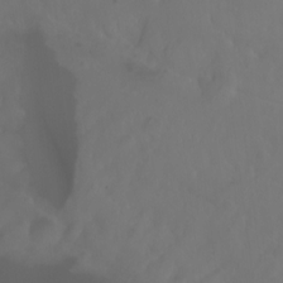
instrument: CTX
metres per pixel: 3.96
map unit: Ht
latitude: -0.0283
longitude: -46.4979
